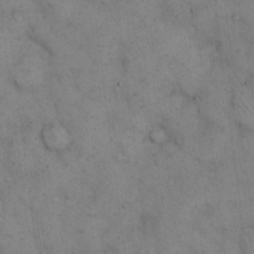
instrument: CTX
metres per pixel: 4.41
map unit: eHh
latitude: 13.3104
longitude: -63.5182
